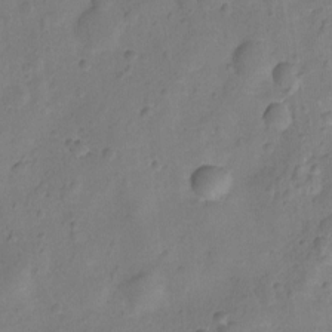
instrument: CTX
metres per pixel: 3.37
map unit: Ht
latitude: -11.1998
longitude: -24.3089
